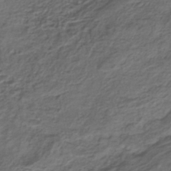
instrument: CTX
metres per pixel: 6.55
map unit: ANa
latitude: -42.5195
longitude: 108.6141
